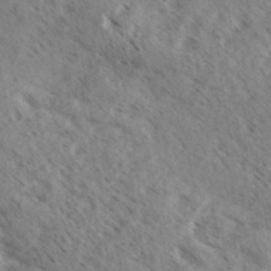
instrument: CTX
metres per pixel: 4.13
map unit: eHh
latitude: 34.4034
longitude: -140.6112
